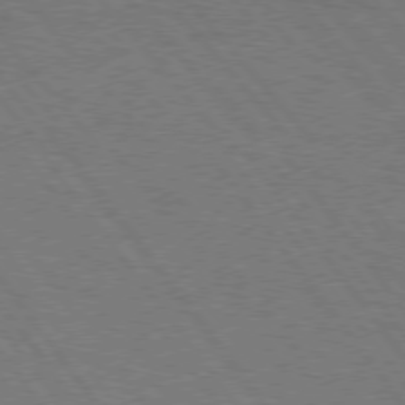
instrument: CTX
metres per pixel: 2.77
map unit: Hpe
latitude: 75.6883
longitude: -157.7260
